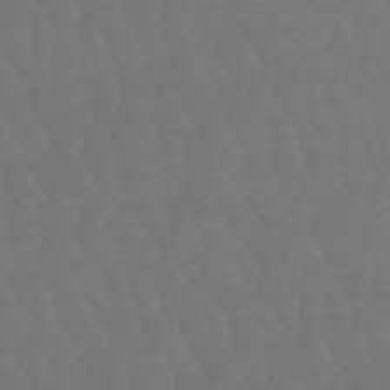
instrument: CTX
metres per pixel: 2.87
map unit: lHb
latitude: -47.2376
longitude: 79.3887
